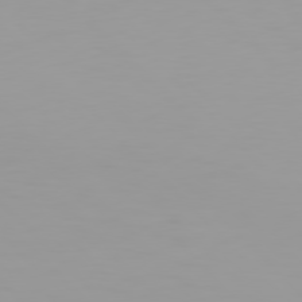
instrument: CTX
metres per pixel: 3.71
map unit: Hpe
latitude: 77.4804
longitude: -163.8584
